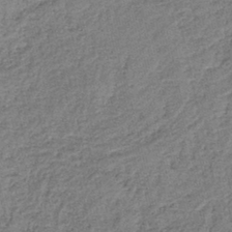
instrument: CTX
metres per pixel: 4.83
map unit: HNb
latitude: -39.7478
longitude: 50.0283
